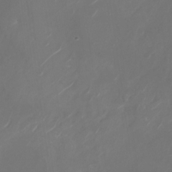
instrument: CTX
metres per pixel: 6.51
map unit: Nhu
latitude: -28.5385
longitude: -71.2159
